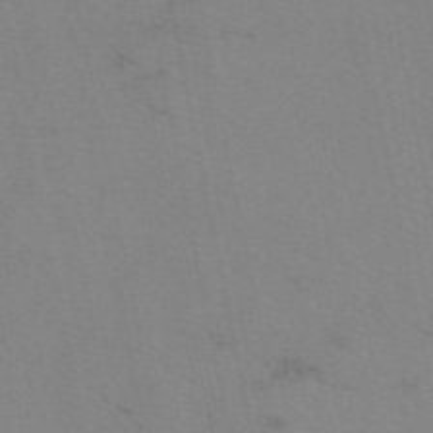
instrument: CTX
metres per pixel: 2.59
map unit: eAb
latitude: 50.0255
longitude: 104.6896
